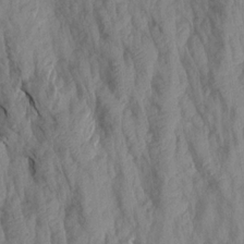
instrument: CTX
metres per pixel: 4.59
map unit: Aa
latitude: 19.2537
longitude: -146.7625
